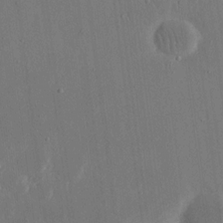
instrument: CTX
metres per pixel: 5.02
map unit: eHh
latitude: 15.7261
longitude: -71.1025
